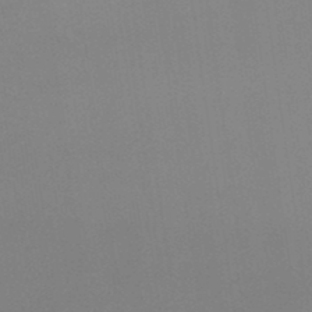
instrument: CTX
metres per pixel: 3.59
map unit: lHb
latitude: -48.2740
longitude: 67.2376
